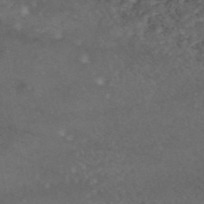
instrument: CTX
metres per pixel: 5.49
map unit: eAb
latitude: 45.8394
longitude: 115.2187
